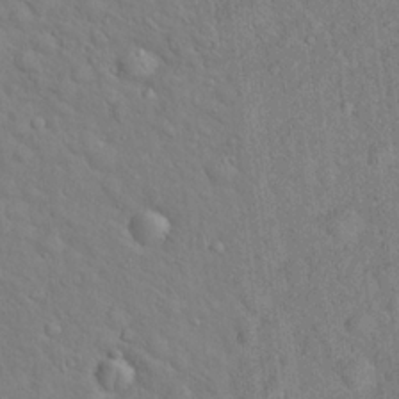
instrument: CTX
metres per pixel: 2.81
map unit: Hto
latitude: 18.5545
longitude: -53.1592
